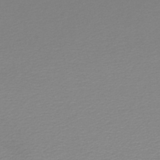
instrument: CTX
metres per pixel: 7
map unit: lHb
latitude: -45.1998
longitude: 62.3495
